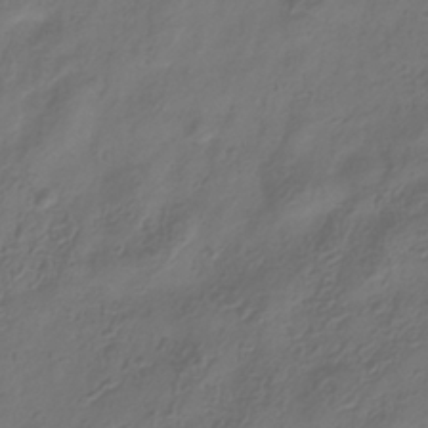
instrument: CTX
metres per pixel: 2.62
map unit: Hve
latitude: -35.3510
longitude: 88.3306
